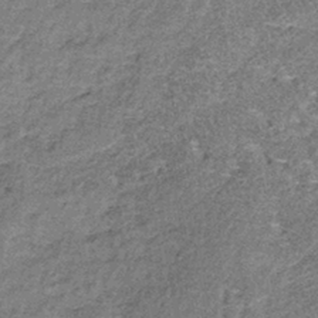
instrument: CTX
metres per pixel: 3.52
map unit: lHb
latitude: -39.0297
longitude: 64.0094
